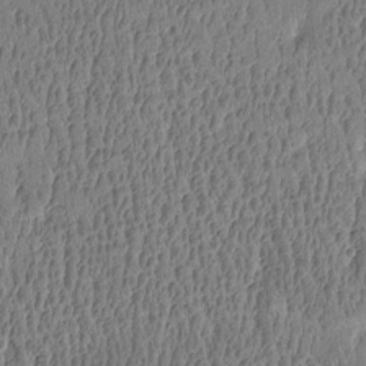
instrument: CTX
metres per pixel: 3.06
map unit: Htu
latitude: -4.5007
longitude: 175.4454
